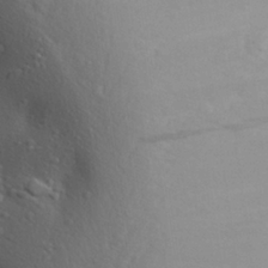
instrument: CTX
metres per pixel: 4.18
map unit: Aa
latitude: 24.4790
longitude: -148.1011
